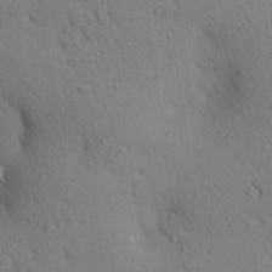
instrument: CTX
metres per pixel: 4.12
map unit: Aa
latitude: 26.4979
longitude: -148.2145
